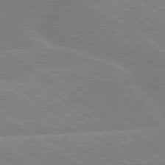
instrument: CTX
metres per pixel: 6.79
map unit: lApd
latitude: 79.6127
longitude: -132.2334
